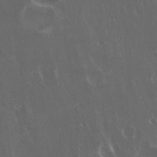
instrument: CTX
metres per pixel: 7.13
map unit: Hto
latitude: 19.4048
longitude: -57.4426
